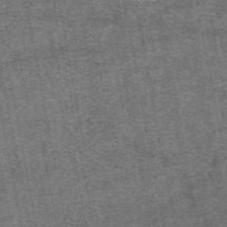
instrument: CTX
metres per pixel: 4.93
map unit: eAb
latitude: 48.1011
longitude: 104.3117
